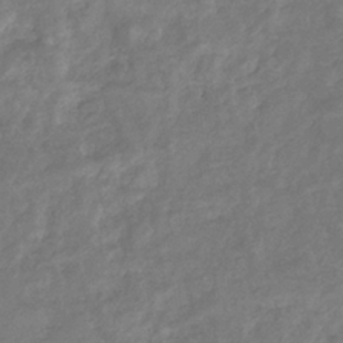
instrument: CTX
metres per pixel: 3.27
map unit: eHb
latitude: -34.7652
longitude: 75.8045
